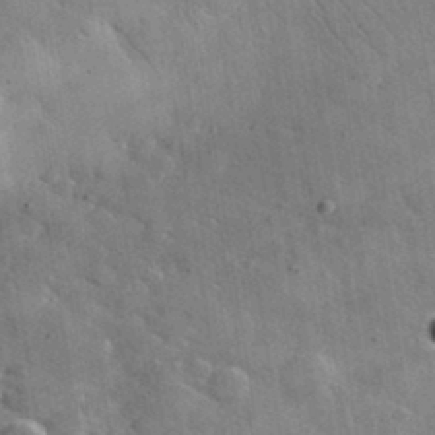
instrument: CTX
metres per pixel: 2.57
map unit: lHvf
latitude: 35.3670
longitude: -92.1766
